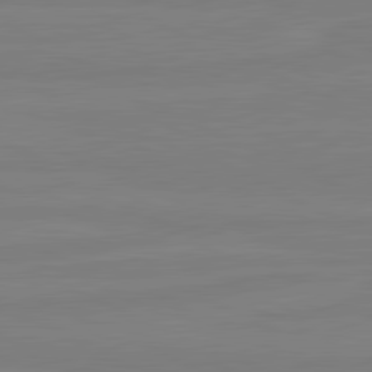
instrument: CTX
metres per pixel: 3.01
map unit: lApd
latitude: 81.5371
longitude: -178.3657
